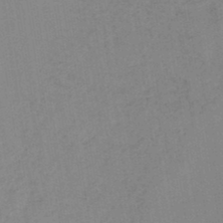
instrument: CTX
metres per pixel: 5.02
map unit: lHb
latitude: -44.6519
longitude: 72.6896
